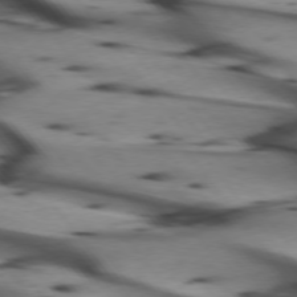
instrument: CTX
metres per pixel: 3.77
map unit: lApd
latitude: 74.9136
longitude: -65.7261
